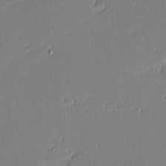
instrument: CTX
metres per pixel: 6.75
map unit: eHh
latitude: -2.5951
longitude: -83.6316
